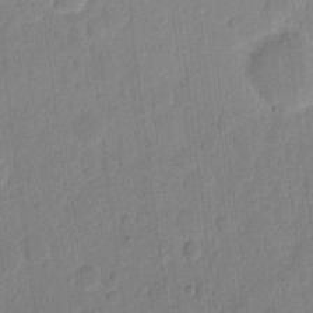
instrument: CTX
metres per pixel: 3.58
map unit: eHh
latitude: 10.0255
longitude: -66.7057
